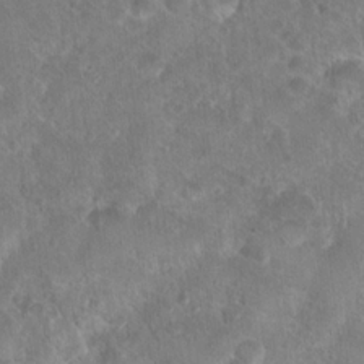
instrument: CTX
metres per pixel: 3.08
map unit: Hto
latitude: 18.0822
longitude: -40.1388
